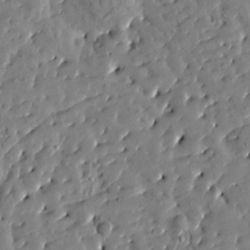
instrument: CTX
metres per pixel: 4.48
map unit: Htu
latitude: 0.6868
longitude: 179.7855
